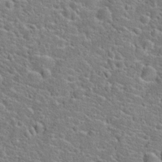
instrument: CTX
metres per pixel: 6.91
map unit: Hto
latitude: 21.5560
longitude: -44.6679
